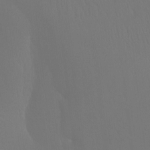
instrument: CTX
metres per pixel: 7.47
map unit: Ht
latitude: -7.3320
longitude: -30.9136
